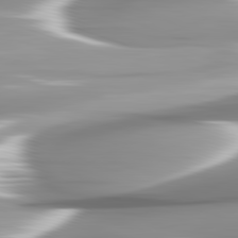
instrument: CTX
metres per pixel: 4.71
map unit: lApd
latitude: 82.5923
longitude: -143.6505
